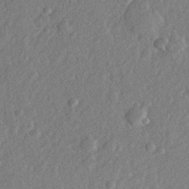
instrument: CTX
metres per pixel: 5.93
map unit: lHvf
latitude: 23.3293
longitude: 144.4440
